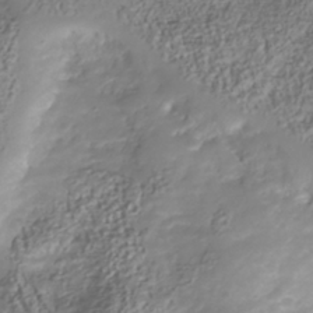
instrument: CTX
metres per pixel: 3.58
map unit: Nhu
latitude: -41.0486
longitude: -85.6883
